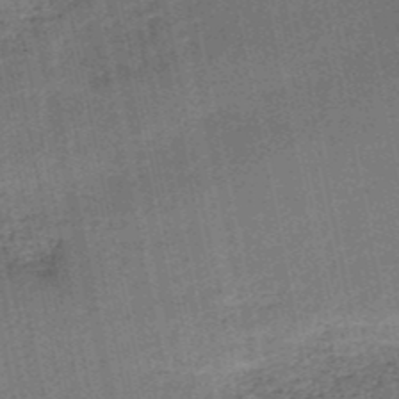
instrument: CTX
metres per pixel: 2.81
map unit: HNb
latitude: -51.2187
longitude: -49.9339
